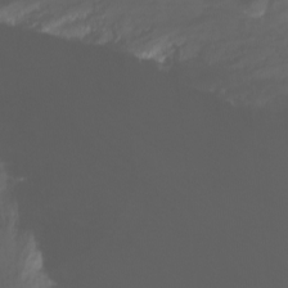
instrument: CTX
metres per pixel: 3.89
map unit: Nhu
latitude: -12.2551
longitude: -62.3279
